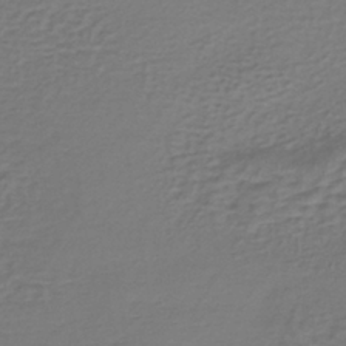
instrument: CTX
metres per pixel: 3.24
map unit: lHb
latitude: -38.6519
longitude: 63.9745
